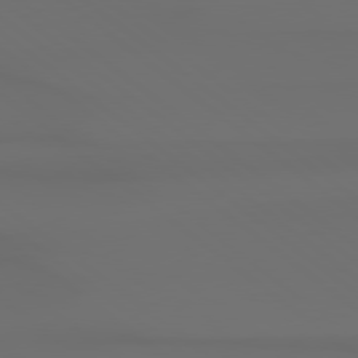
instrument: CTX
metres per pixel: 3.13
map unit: Hpe
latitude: 78.5735
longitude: -134.1200
